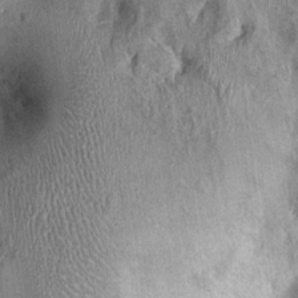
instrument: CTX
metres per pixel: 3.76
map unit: Nhu
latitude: 0.2144
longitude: -16.2522
